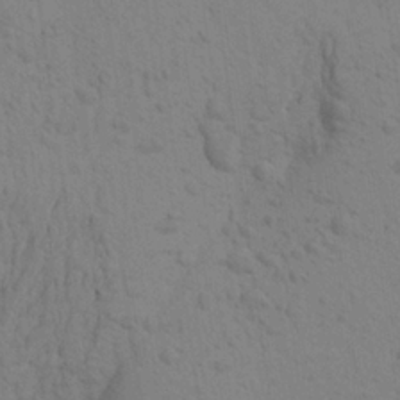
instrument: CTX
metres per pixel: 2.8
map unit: Aa
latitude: 22.8002
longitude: -148.6302
